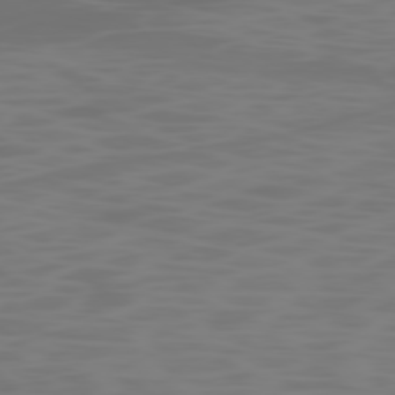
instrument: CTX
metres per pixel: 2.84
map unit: Ap
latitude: -78.6518
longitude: -69.8583
